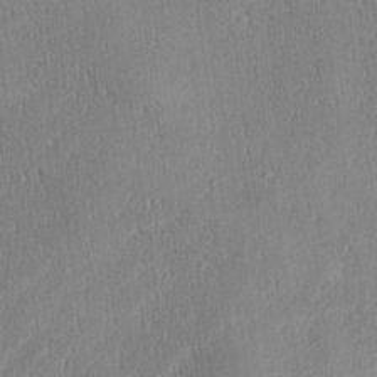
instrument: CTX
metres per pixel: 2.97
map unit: Aa
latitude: 28.1011
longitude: -138.1578
